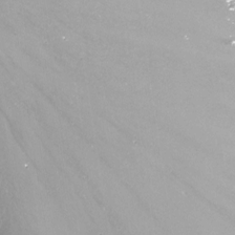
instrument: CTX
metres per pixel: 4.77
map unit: Nhu
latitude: -13.4455
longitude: -69.4049
